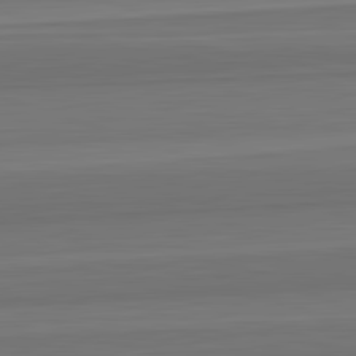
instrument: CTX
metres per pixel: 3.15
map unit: lApd
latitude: 82.8380
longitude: 168.6896
